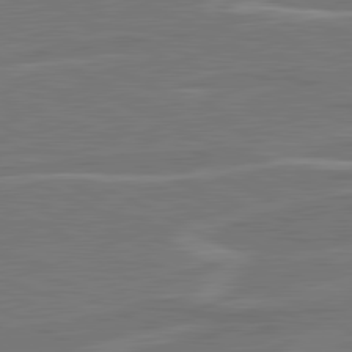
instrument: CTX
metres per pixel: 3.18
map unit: lApd
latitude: 81.3104
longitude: 121.1431
